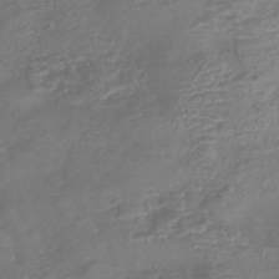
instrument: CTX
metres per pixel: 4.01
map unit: eHb
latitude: -43.2375
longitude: 82.2928
